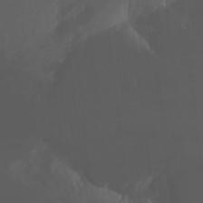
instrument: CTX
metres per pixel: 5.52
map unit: Nhu
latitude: -8.7085
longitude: -40.8946
